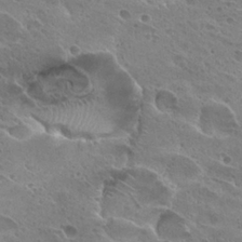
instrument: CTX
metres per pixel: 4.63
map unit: Hto
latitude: 27.5371
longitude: -40.5167
